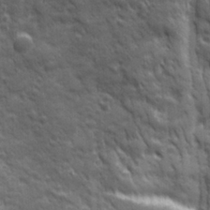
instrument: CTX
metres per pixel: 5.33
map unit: Ave
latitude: 19.2915
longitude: -133.6694
